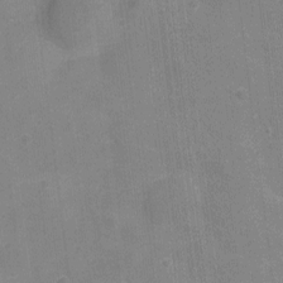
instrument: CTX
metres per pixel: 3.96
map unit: Nhu
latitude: 1.8016
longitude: -16.4978
